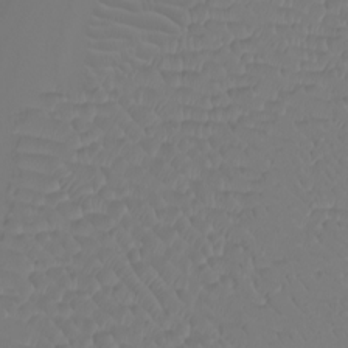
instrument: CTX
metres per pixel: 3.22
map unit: Nhu
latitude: -5.8800
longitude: -96.2900
